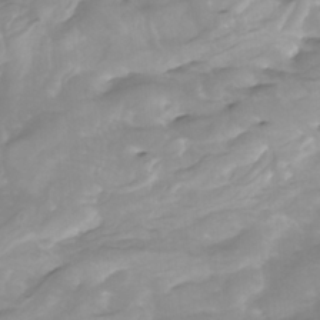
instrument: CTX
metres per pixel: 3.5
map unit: Nhu
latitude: -5.3320
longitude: -77.1214
